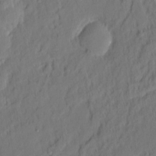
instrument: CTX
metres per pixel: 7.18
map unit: eHh
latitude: 5.6127
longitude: -76.8002
